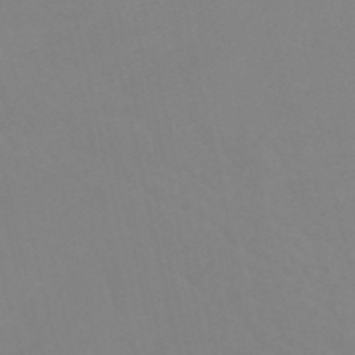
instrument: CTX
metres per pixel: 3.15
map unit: HNb
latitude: -52.9541
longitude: -50.3467
